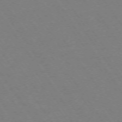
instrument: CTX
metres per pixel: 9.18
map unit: Ap
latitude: -74.0850
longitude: -70.3089
